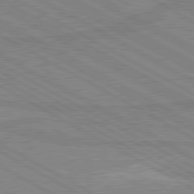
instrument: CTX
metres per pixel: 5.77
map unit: lApd
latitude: 80.2900
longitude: 168.0661
